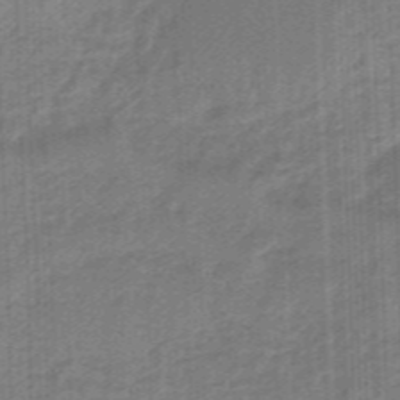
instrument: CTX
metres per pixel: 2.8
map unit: eHb
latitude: -45.8989
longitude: 83.6911
